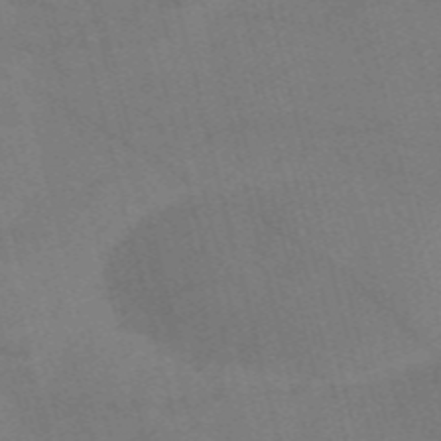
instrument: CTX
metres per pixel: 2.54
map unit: Nve
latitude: -58.3117
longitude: 51.5210
